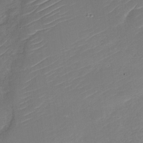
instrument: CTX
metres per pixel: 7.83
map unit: Nhu
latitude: -30.4440
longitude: -72.3279
